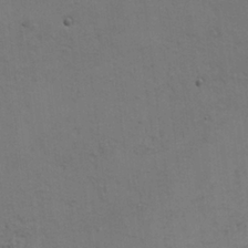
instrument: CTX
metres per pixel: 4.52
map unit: HNhu
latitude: 10.9325
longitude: 23.1620
